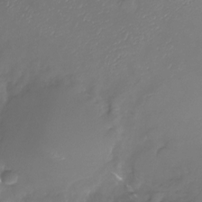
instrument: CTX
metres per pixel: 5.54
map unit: Nhu
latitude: -27.2187
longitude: -57.5371
